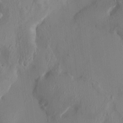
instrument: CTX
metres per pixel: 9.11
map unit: HNhu
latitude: 3.4615
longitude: -5.8016
